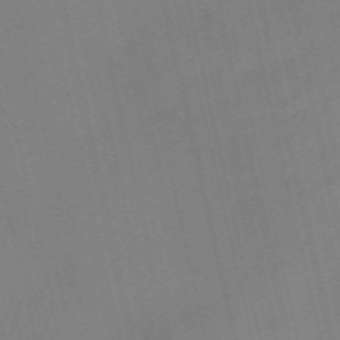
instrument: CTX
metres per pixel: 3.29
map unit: Nve
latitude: -58.6518
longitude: 50.6329
